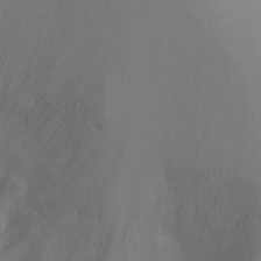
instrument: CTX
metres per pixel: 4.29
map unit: Ht
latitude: -7.0675
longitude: -26.8569
